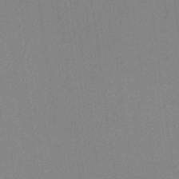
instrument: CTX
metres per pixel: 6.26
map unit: lHvf
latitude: 22.7057
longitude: 140.7463
